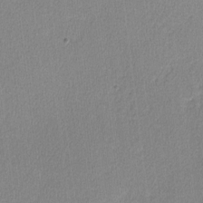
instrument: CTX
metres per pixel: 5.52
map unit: lHvf
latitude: -12.1417
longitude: -100.7246
